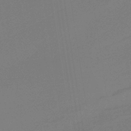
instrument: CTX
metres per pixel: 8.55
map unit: HNb
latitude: -37.1431
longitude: 55.0109
